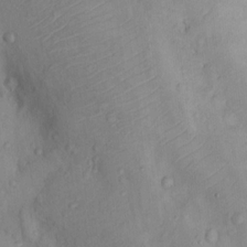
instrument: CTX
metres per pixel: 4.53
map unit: Nhu
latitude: 13.7261
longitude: -29.3104
